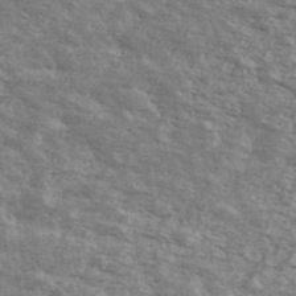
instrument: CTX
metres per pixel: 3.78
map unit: Ave
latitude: 40.9702
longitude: -109.2159
